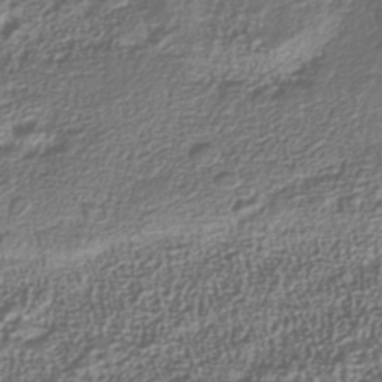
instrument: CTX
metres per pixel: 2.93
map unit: Nhu
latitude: -39.6911
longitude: -84.9136
